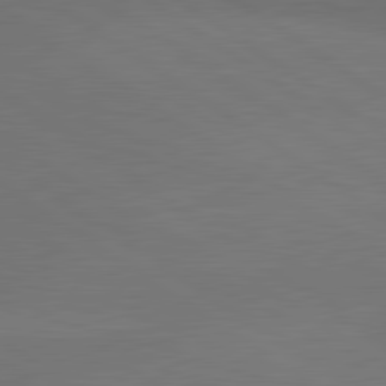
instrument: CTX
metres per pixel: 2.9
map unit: lApd
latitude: 80.8758
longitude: 161.7667
